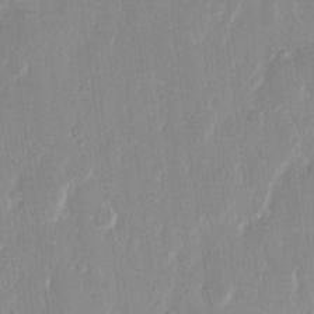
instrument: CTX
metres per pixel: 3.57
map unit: eHh
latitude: 12.1767
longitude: -70.8758
